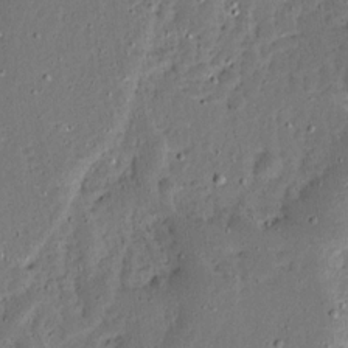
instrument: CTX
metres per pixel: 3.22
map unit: Ave
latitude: 13.6505
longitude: -138.1011
